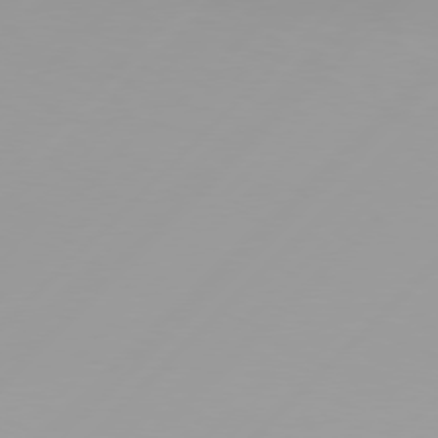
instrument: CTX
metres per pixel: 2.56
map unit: Hpe
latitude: 77.5371
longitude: -138.7624
